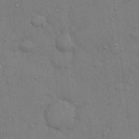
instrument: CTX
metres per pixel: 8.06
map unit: eHh
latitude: 16.6302
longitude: -62.6113
